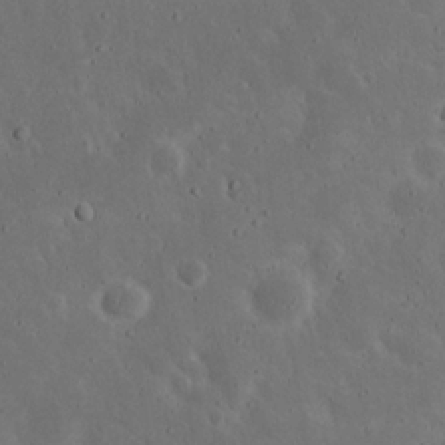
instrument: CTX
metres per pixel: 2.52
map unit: Nhu
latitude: 21.5182
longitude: -72.1767
